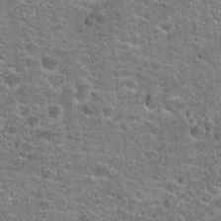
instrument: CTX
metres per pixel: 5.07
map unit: Hto
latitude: 21.2159
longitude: -44.0633
